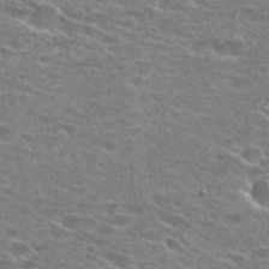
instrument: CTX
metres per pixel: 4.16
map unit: Hto
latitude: 28.2333
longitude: -46.8191
